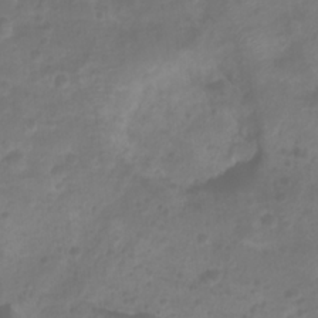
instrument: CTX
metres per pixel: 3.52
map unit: Htu
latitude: 2.4223
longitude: -21.8395
